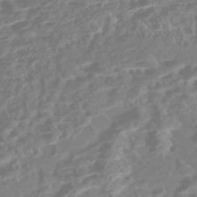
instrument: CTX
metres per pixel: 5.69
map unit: Nhe
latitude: -46.7463
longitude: 152.1228
